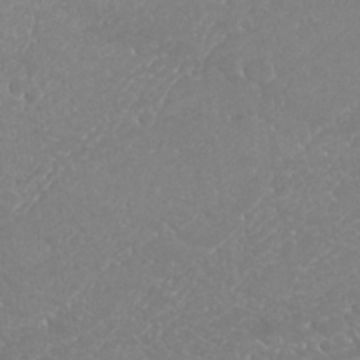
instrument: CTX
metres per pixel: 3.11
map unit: Nhu
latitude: 25.3292
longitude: -60.5357
